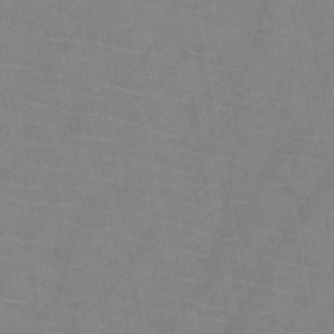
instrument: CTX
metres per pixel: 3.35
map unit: HNb
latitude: -44.9920
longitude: -39.8016
